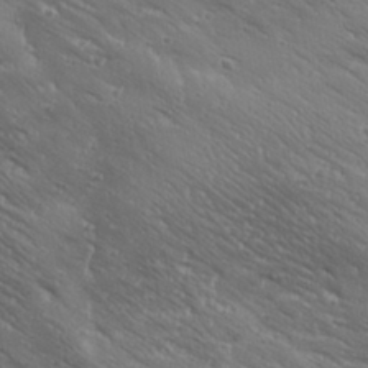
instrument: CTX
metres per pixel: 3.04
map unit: Ave
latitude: 19.1781
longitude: -137.7261
